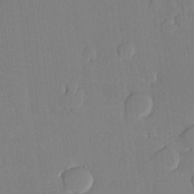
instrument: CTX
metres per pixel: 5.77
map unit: lHvf
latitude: 20.6491
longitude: 146.4818
